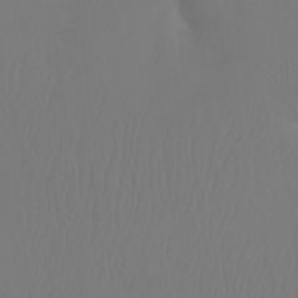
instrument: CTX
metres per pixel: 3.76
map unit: Ht
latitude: -7.2754
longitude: -31.3671
